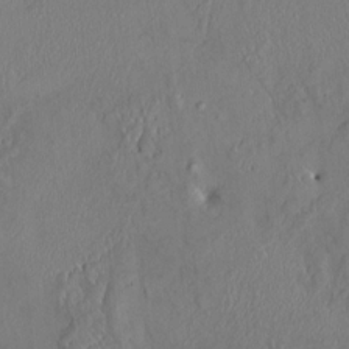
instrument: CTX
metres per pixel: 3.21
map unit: HNhu
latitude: 5.2537
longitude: 13.1431
